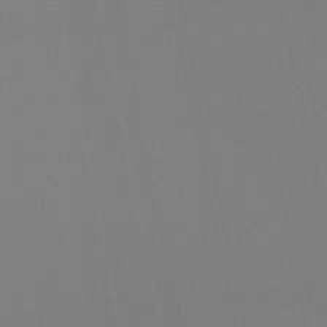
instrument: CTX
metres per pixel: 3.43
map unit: lHb
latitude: -45.2943
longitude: 67.4643
